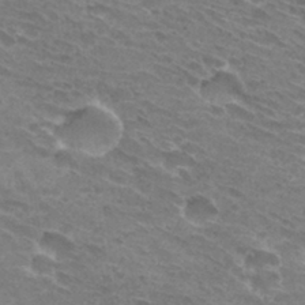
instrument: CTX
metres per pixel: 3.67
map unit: Hto
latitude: 30.9136
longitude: -44.2900
